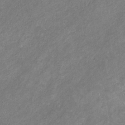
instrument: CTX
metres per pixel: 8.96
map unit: eHb
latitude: -31.9745
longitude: 70.8786
